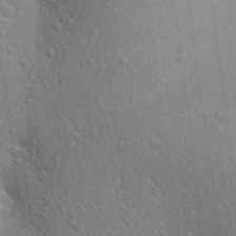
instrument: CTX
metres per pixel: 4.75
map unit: Aa
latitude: 23.2159
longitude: -144.7057
